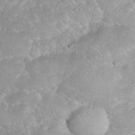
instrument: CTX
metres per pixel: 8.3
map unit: eHh
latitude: 34.9891
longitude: -64.3656
